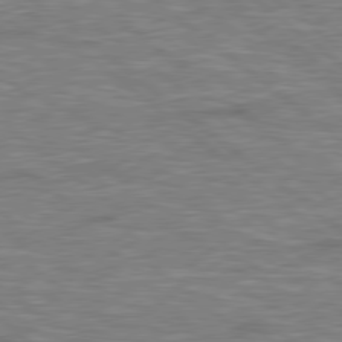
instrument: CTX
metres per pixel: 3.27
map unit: Hpe
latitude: 78.5546
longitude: 179.1998
